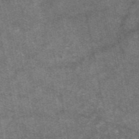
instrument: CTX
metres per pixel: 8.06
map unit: eAb
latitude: 47.6694
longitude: 121.1053
